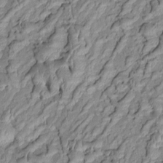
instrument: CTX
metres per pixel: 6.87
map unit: Htu
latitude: 1.3859
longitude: 149.2943
